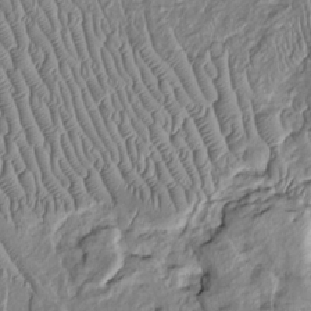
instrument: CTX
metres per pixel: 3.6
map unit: Htu
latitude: -5.9745
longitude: 153.9178
